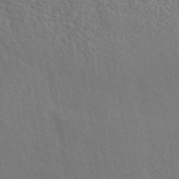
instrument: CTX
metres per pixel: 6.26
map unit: eAb
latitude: 43.7261
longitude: 113.0676
